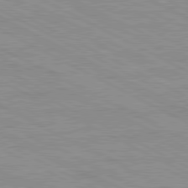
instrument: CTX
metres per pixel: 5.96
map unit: Ap
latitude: -82.1417
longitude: -72.9325
